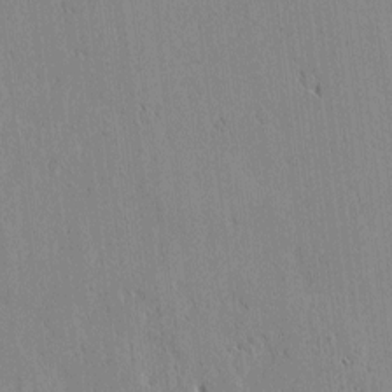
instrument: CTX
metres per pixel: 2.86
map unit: lAvf
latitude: 1.8961
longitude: -107.2159
